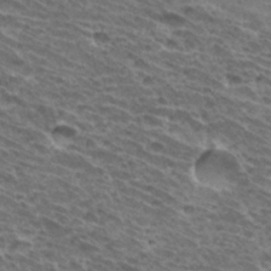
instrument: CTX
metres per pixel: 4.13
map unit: Hto
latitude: 33.3104
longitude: -40.8757
